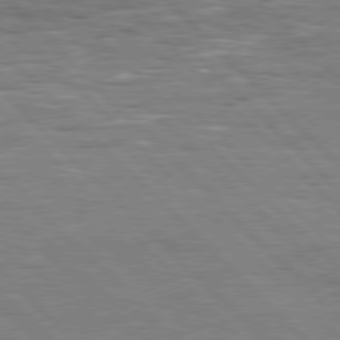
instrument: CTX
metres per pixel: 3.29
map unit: Hpe
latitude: 77.1970
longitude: -126.9703
